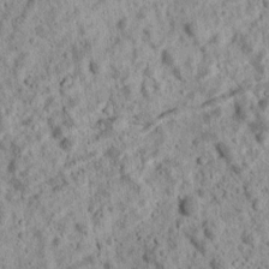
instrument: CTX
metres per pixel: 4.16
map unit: Ave
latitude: 18.2144
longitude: -134.5545
